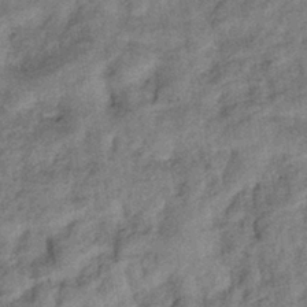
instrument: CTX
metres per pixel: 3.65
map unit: eHb
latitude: -38.7652
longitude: 77.5588
